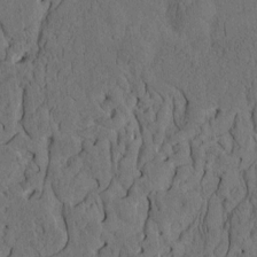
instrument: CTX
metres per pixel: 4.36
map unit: eHh
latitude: -1.6722
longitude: 17.3510
